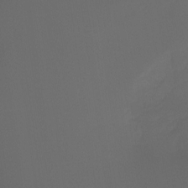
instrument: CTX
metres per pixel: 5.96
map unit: Ht
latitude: -7.5588
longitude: -30.4223
